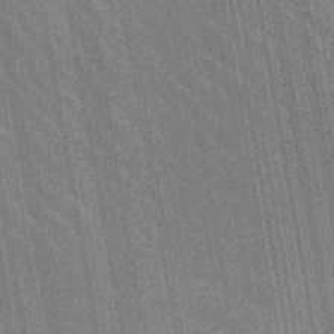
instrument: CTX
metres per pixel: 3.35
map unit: lHb
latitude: -48.0472
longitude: 74.8597
